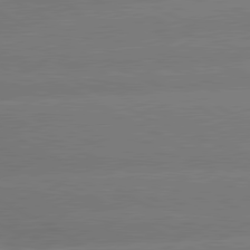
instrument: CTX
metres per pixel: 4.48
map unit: lApd
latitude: 80.7813
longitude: -150.2144
